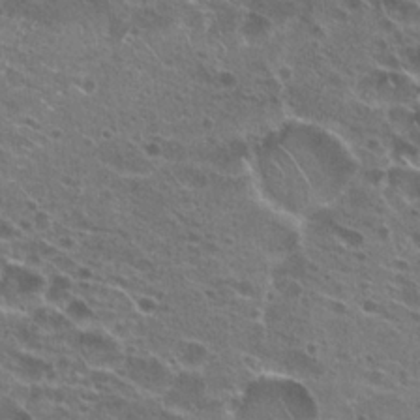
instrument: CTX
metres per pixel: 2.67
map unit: Hto
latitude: 22.1578
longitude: -41.8394
